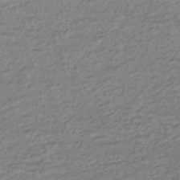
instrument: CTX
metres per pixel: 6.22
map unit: lHb
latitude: -35.3699
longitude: 69.4832
